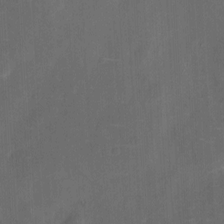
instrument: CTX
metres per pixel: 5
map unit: eHh
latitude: 5.5371
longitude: -68.9514
